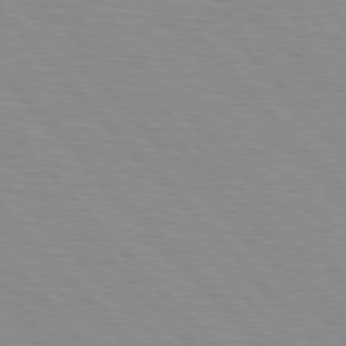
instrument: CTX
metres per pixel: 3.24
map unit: Hpe
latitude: 76.6301
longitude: -154.2145
